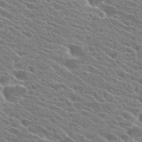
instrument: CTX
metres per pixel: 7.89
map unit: Hto
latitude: 24.6301
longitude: -41.2348
